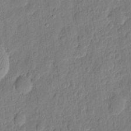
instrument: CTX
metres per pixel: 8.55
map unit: eHh
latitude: 7.2726
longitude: -74.0822
